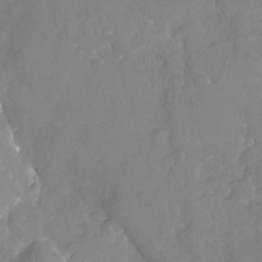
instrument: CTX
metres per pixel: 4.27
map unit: Nhu
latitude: -20.0283
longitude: -58.2334
